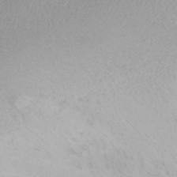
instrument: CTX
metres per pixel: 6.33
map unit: Nhu
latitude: -0.2173
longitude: -78.9703
